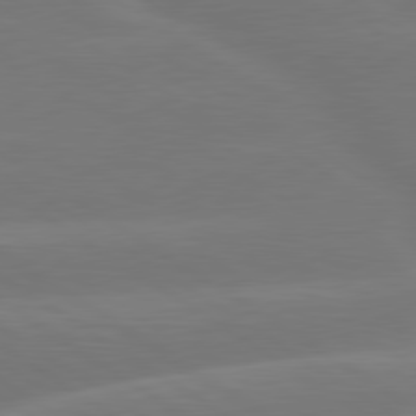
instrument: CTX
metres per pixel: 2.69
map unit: lApd
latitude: 79.9528
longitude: -149.6694
